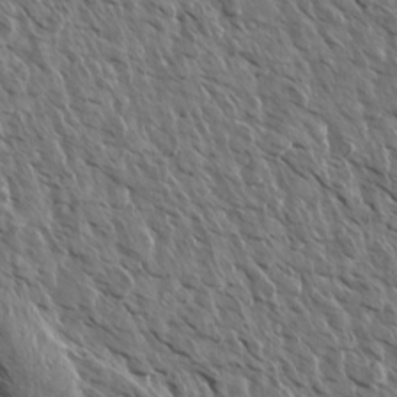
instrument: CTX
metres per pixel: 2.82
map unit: Aa
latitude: 13.8017
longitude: -143.1214
